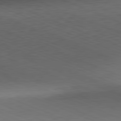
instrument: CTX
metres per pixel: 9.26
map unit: Hpe
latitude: -82.0850
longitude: 14.3307
